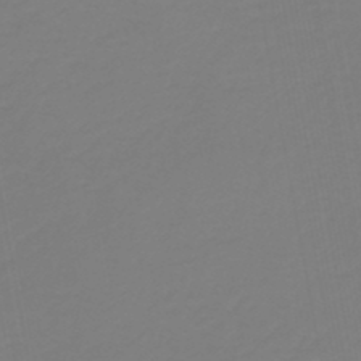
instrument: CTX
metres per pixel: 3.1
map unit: HNb
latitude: -38.1606
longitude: 55.5021
